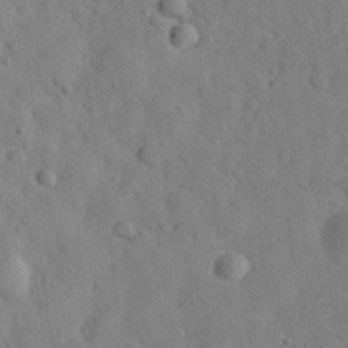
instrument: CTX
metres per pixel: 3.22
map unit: eHh
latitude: 30.1956
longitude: -70.1200
